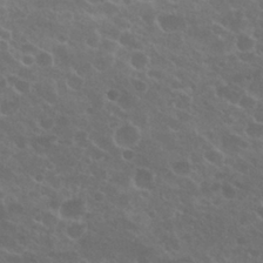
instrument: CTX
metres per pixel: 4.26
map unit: Nhu
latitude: 26.9703
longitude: -51.3481
